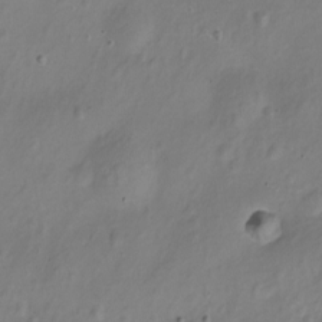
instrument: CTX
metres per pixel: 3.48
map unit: Nhu
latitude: -11.6155
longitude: -35.8205
